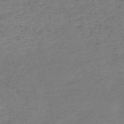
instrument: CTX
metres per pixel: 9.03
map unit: HNb
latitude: -55.5021
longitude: -43.6883
